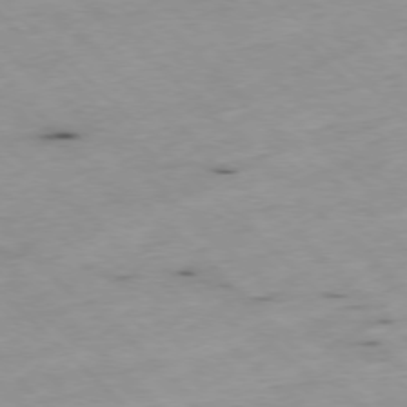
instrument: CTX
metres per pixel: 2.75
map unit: Ap
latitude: -77.5399
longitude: -61.0080
